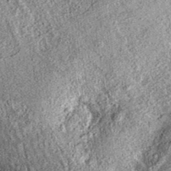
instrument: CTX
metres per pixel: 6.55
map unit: eAb
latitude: 36.9702
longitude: 111.8233
